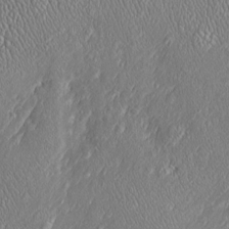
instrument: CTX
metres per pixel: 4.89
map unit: Htu
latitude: -6.4629
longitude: 158.1417
